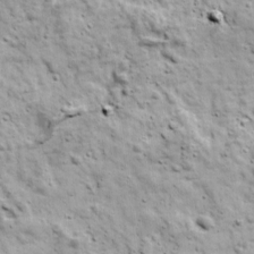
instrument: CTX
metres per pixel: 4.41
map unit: Ave
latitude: 17.4993
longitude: -134.0444
